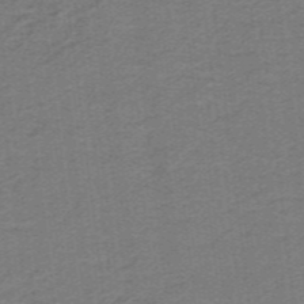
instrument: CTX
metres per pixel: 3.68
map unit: lHb
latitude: -41.7666
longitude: 54.5574
